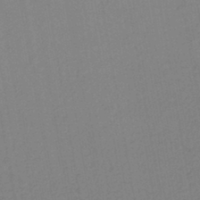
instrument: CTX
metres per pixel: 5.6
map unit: lHb
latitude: -42.7274
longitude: 68.1794
